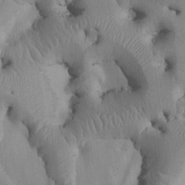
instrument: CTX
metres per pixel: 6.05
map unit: Htu
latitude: 3.3104
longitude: 147.6533
